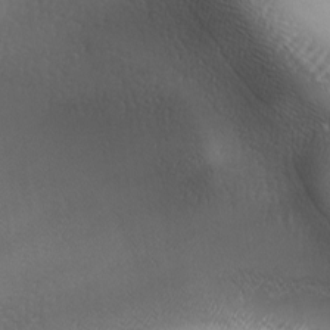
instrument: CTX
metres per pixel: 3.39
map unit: lAa
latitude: -6.6140
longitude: -121.8584
